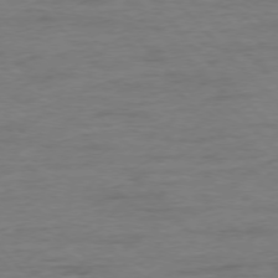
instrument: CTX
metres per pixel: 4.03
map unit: Ap
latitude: -76.7085
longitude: -89.5560
